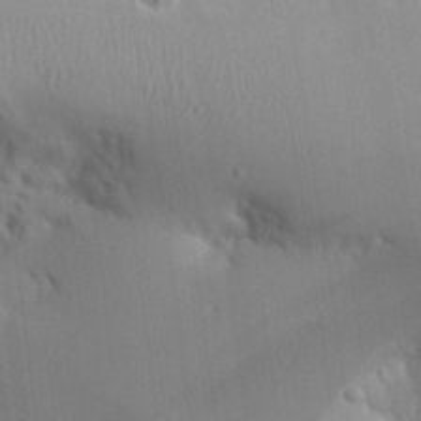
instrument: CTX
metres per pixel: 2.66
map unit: Aa
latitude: 32.0444
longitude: -141.0080
